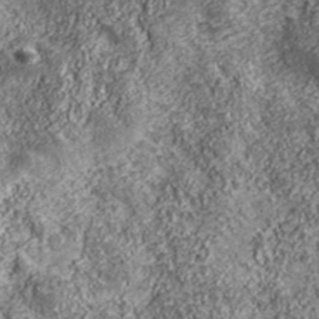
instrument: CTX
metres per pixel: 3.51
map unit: eHh
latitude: 43.1592
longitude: -89.2915
